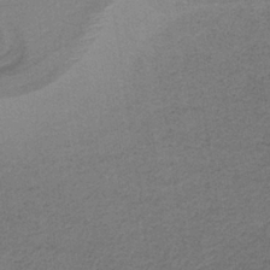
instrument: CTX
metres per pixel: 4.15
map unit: lHb
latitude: -34.5385
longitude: 62.5196
